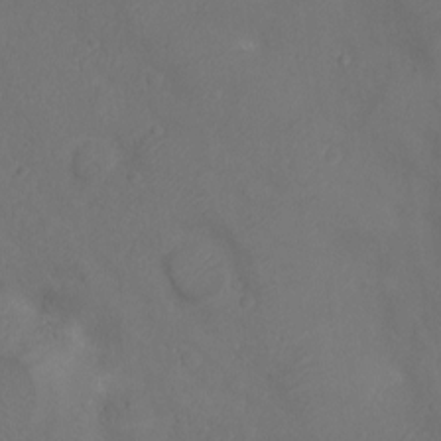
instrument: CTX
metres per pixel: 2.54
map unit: Ht
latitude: -11.3699
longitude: -20.7624
